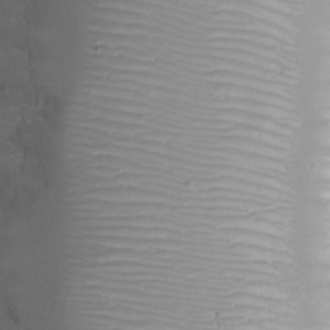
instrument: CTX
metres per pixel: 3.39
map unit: eHh
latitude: -6.0661
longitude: -78.7247
